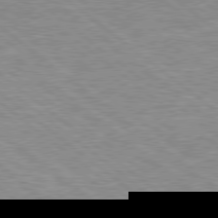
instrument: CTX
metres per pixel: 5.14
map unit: Hpe
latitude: 78.5168
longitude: -170.8758
